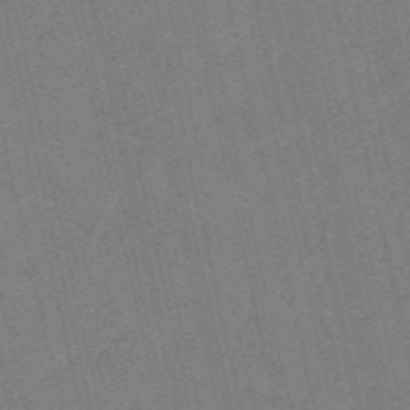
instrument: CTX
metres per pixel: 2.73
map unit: HNb
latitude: -54.7274
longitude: -40.1199
